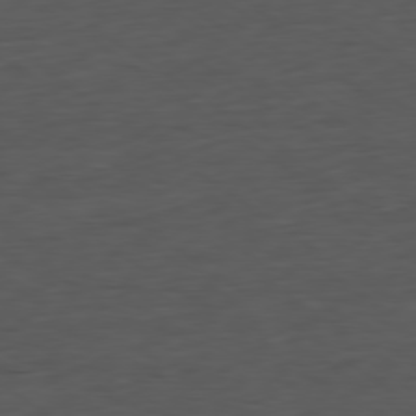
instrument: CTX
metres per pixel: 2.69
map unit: Ap
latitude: -79.5210
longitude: -58.5546
